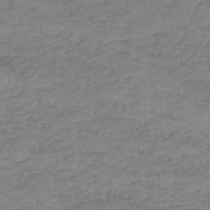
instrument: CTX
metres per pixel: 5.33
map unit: HNhu
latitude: -46.7463
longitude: 30.1794
